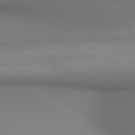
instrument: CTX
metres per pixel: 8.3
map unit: lApd
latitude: 80.4979
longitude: 138.6897
